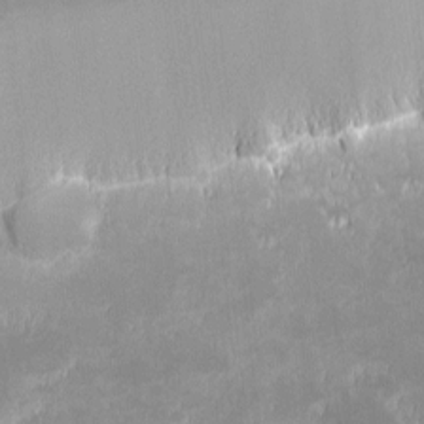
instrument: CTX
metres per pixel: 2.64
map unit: eHh
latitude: -1.1620
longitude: -84.5168
